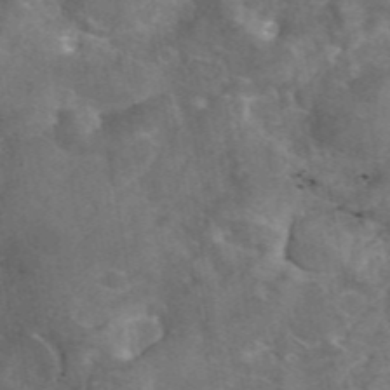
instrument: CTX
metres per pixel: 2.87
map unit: eAb
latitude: 45.8016
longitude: 116.5762
